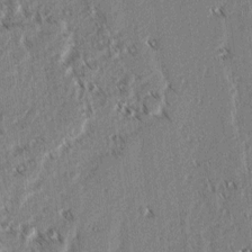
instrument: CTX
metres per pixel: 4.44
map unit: lAvf
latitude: 3.1403
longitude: -105.6127
